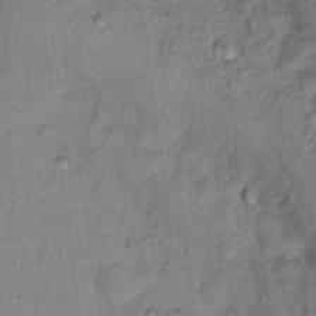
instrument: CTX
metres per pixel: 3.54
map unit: Nhu
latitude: 15.2348
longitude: -31.8017
